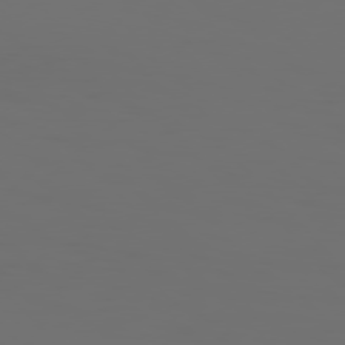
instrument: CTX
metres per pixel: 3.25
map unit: Hpe
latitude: 76.9702
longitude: -135.3670
